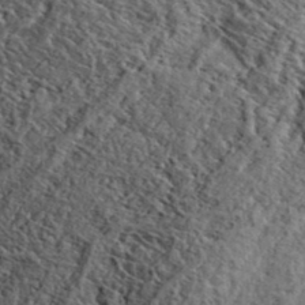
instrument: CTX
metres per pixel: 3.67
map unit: eAb
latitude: 36.3467
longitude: 107.7100
